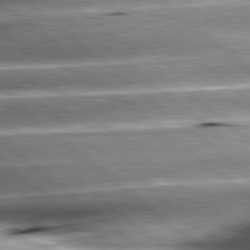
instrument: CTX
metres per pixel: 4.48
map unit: lApd
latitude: 80.3467
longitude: -143.1214
